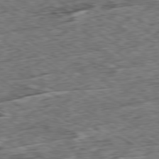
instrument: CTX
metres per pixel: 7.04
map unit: Ap
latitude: -79.6533
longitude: -85.3671
